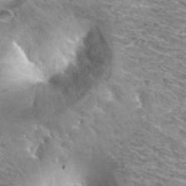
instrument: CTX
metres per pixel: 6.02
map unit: Hto
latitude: 33.4049
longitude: -40.3278
